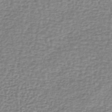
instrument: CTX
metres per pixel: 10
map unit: lHb
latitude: -42.3684
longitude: 70.7841
